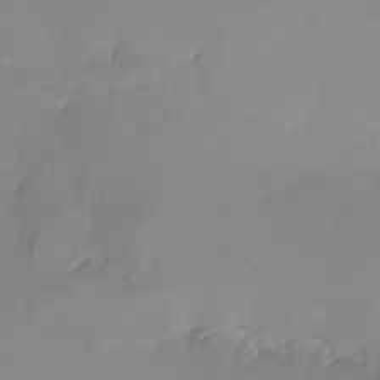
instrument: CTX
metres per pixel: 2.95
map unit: Nhe
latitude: -31.2943
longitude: -117.0459
